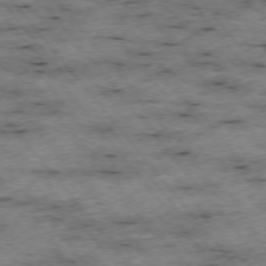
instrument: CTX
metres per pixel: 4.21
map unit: Hpe
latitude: -75.9745
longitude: -17.4049
